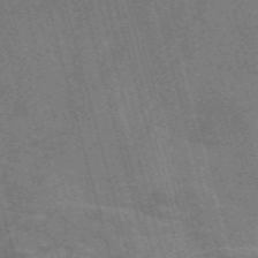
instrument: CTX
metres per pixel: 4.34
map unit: Nve
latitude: -59.2753
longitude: 65.5399
